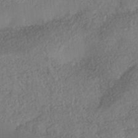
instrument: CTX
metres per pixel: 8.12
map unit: Nhe
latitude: -38.6330
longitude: -148.4601
